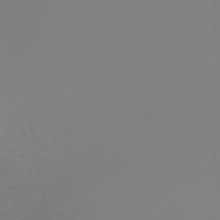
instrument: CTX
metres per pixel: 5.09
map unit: lHb
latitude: -45.4454
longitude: 66.3495
